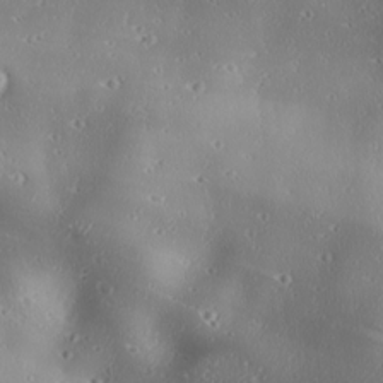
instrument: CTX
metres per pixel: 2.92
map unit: lAa
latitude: 18.7246
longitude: -137.8584
